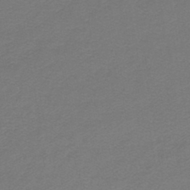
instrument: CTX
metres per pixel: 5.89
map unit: lHb
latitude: -42.7085
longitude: 62.1039
